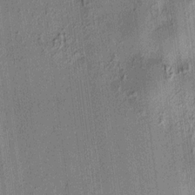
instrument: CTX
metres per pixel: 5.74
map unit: HNhu
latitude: 7.9717
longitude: 14.0094
